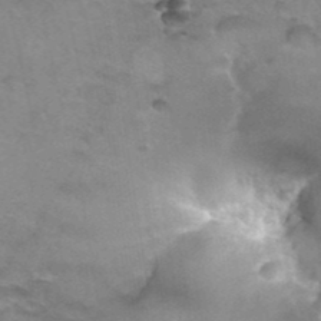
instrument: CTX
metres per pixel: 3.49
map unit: Hto
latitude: 38.0255
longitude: -41.4237
